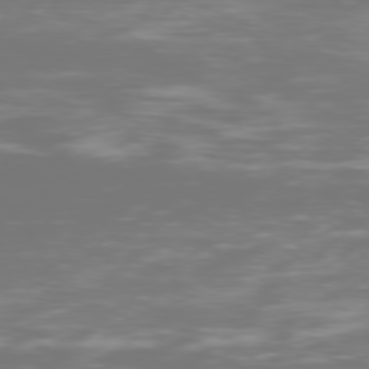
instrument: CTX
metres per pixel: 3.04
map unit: Ap
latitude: -79.0297
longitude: -60.4034
